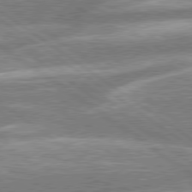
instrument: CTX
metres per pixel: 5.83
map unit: lApd
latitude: 79.1403
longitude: -159.4804
